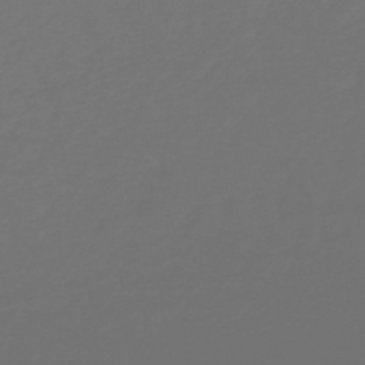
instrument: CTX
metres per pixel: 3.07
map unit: HNb
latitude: -47.1809
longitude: 56.3873
